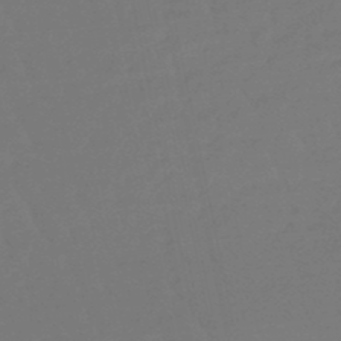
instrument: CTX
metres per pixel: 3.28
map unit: eHb
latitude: -47.2187
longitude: 82.0661
